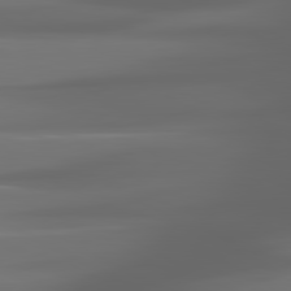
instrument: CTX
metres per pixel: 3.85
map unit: lApd
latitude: 81.0647
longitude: -140.1766
